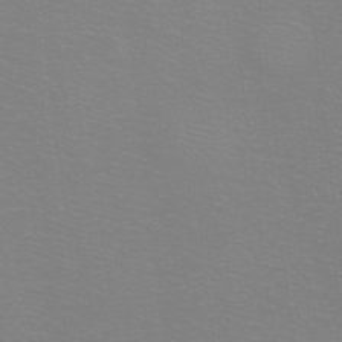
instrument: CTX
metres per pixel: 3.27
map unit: eHh
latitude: -8.6329
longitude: -70.4979
